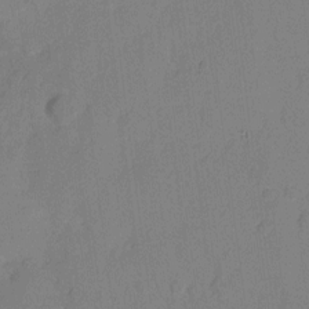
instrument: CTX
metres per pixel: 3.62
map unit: eHh
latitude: 7.6127
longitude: -67.0458
